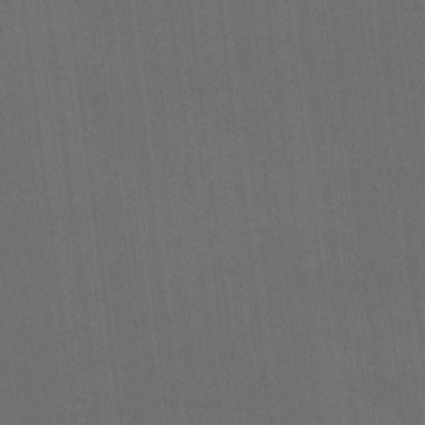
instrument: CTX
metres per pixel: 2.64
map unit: Ave
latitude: -6.9730
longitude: -122.2522
